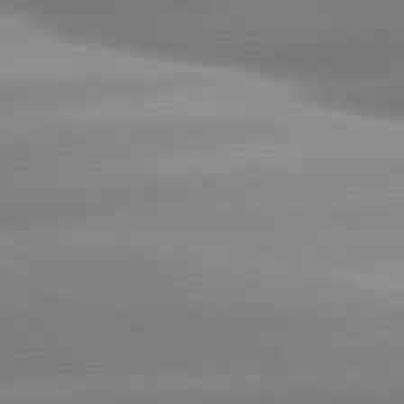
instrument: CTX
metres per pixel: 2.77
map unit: lApd
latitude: 80.2900
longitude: -157.6316
